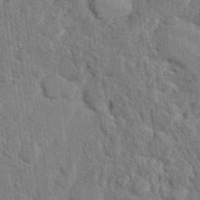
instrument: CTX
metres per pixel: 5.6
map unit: Hto
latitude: 15.2537
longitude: -34.2900
